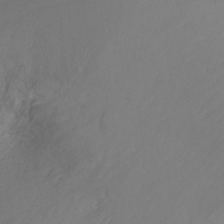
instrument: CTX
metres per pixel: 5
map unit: Nhu
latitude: -18.1228
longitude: -46.6680
